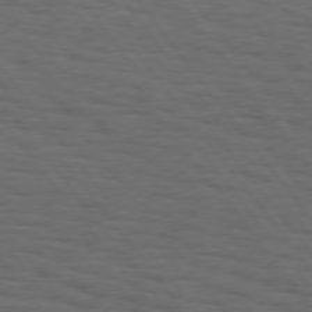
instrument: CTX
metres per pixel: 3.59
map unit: Hpe
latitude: 75.0647
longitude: -133.3860
